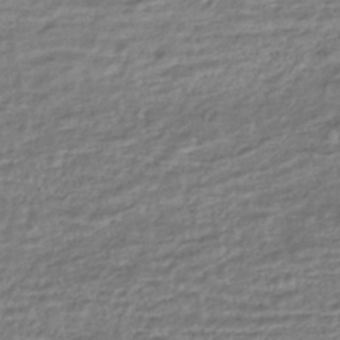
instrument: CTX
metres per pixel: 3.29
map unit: HNhu
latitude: -45.1620
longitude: 100.9919
